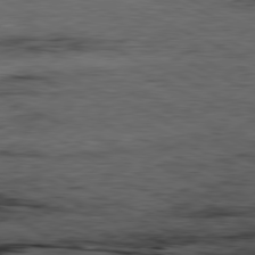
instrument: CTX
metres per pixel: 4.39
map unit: Ap
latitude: -81.2187
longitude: -91.0458
